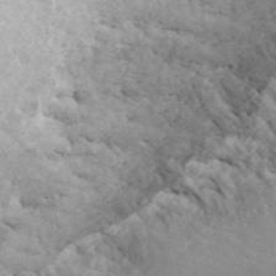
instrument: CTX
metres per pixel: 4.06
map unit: ANa
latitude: 45.7072
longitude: 37.3509
